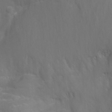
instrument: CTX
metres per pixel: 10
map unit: Aa
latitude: -13.2754
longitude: -67.9339
